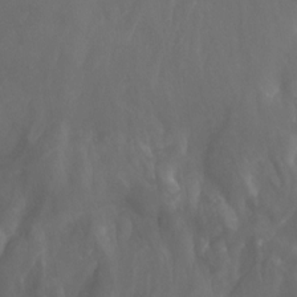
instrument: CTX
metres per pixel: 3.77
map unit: Nhu
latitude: -13.9178
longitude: -64.2523
